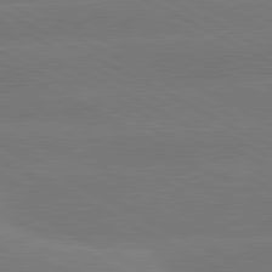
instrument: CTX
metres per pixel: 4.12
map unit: lApd
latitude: 81.1781
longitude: -153.3104
